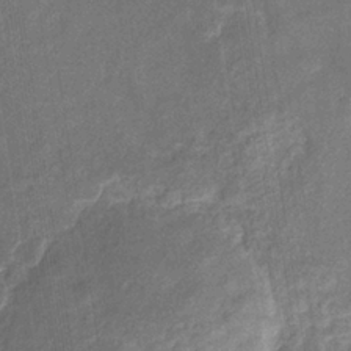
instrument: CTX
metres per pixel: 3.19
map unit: eHb
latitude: -34.4818
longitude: 74.8975
